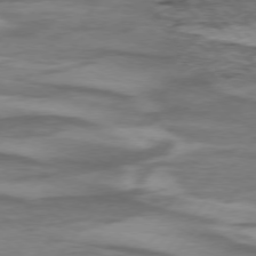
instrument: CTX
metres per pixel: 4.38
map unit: lApd
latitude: 75.1403
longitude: -78.7813
